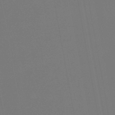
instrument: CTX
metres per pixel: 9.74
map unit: lHb
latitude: -47.1998
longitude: 74.0850
